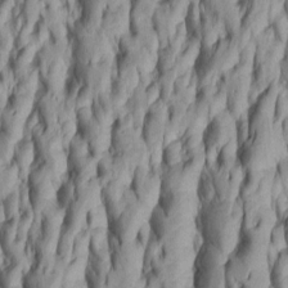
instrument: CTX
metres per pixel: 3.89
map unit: Htu
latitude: -5.6722
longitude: 151.6910
